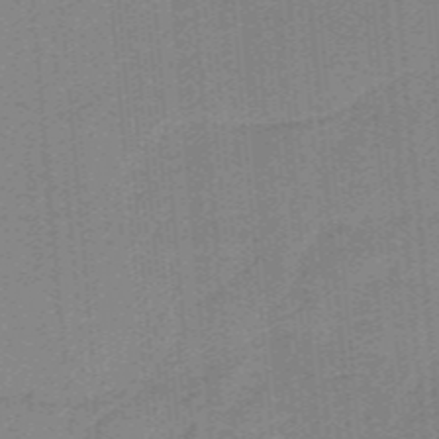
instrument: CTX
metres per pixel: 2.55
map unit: HNb
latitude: -38.6330
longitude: 53.8800
